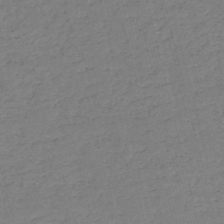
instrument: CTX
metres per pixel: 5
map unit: HNb
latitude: -53.8989
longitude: -39.4237
